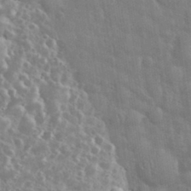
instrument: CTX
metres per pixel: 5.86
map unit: eHh
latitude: 35.1403
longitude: -61.3859
